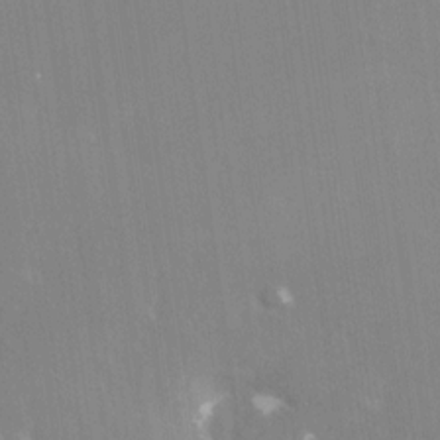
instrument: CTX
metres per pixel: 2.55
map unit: Nhe
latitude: -28.2740
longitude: -110.3467
